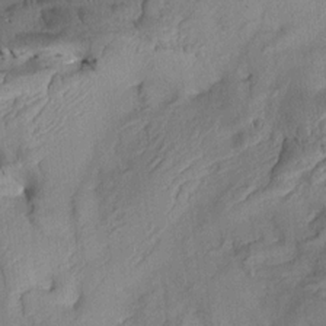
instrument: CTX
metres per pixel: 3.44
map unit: Aa
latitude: 8.6869
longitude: -142.7624
